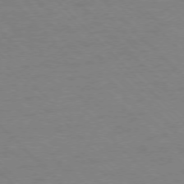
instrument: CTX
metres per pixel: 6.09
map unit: Ap
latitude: -76.7652
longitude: -85.2726
